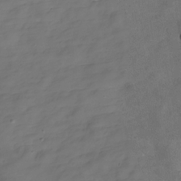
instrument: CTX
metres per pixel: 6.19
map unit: Hve
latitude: -29.9178
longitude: 92.5763
